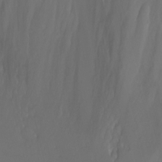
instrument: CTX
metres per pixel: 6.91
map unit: eHh
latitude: -6.1039
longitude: -77.4237
